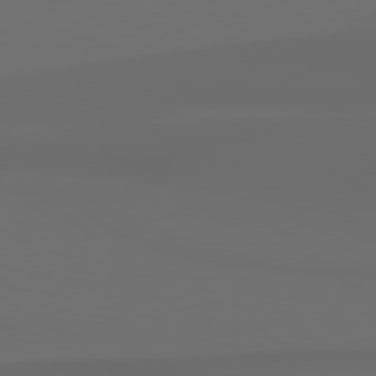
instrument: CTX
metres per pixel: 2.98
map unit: Hpe
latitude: 78.8191
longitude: -163.1970
